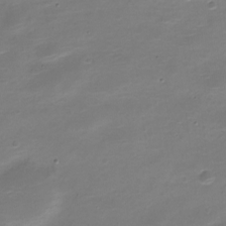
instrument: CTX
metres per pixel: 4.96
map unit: Nve
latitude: -21.2376
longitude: 105.4076
